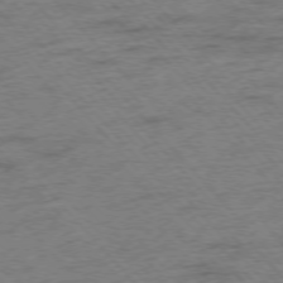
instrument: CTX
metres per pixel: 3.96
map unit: Hpe
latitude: -76.3495
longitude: -11.3860
